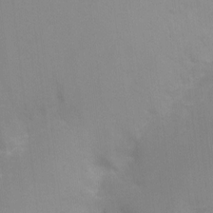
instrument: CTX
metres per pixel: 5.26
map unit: Nhu
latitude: -16.8408
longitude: -49.8394
